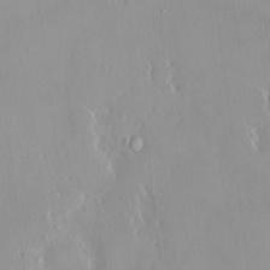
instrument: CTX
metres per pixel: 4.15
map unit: HNhu
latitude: 2.7246
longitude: 7.5210
